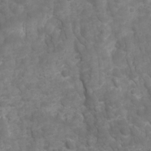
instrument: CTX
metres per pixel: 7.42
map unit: Ave
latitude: 16.8758
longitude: -132.5735
